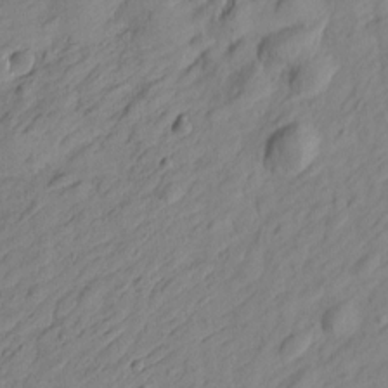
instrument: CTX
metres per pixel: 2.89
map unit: Htu
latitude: -1.4266
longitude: -175.1592
